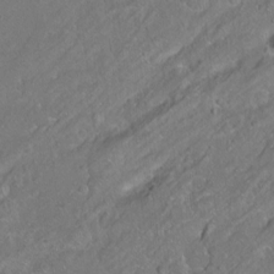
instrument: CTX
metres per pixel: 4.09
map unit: Hto
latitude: -7.2754
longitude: -36.2901
